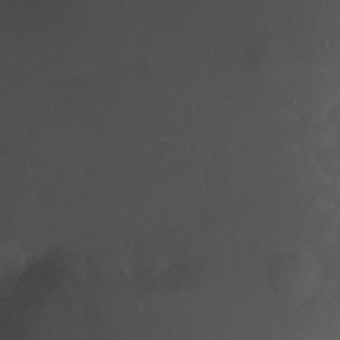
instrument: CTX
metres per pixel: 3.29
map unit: Ht
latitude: 0.0633
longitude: -46.6113
